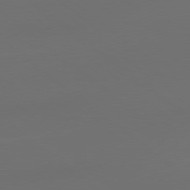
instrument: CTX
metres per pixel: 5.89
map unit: lApd
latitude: 79.1592
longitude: -172.3845
